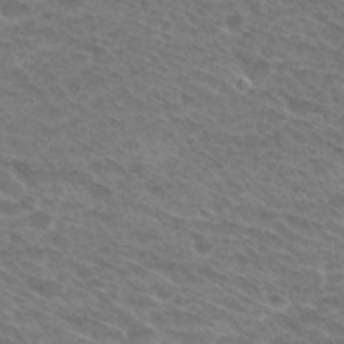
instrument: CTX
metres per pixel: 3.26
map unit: Hto
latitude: 31.1592
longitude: -47.4994
